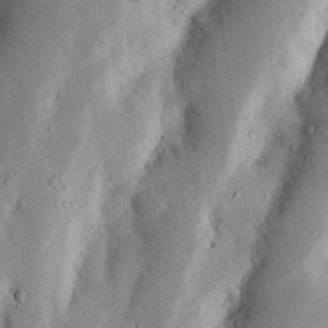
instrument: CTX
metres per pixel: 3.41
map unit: Nhu
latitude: 17.1214
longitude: -74.6868
